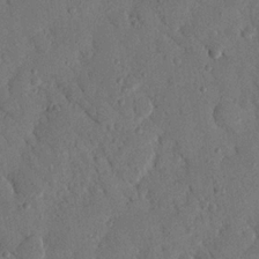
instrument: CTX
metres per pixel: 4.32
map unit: Nhu
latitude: 19.5749
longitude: -77.6694
